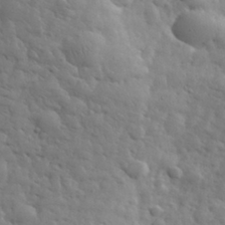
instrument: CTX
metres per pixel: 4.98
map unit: eHh
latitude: 31.6127
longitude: -69.2915
